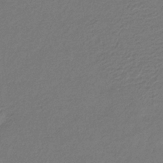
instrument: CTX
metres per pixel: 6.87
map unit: eHb
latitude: -30.4629
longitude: 71.0487
